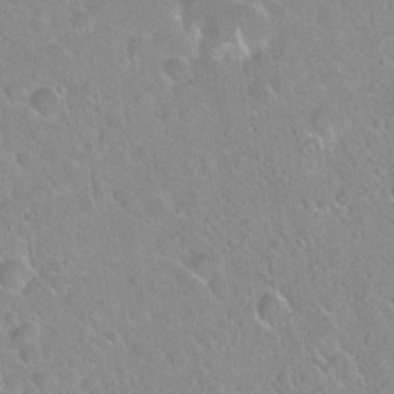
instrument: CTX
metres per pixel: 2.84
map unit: Hto
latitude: 21.1970
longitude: -52.4979
